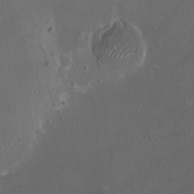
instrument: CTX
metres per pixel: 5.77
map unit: HNhu
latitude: 6.7057
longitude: 6.3495
